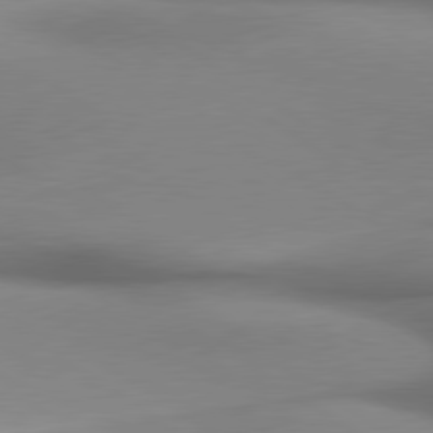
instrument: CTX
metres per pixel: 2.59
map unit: lApd
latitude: 79.8395
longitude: 179.9556
